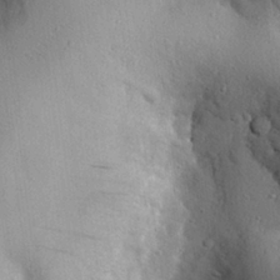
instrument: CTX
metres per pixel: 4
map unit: eHh
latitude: 25.7449
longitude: -76.7813
